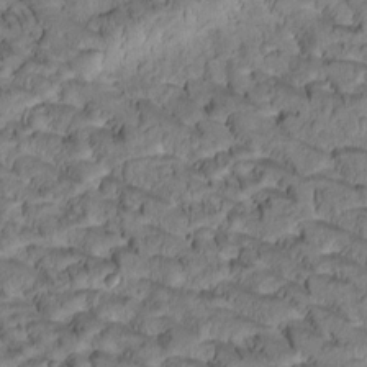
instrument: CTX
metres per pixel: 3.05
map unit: Htu
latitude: -1.6722
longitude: 172.1795
